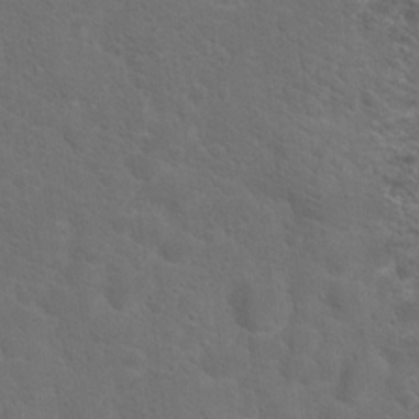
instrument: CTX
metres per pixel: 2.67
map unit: Hto
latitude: 19.0269
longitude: -36.2901
